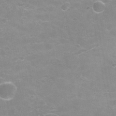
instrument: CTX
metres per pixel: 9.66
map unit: Hve
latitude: -30.1228
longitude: 95.3320
